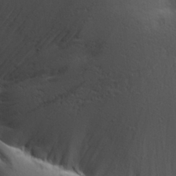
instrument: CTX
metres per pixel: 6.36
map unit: Aa
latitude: 29.2726
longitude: -132.3656
